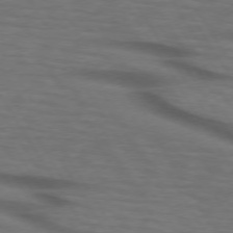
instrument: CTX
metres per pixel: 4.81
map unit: lApd
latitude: 73.6127
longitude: -73.7639
